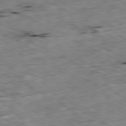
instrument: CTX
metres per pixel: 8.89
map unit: Ap
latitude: -80.7274
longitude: -91.6316
